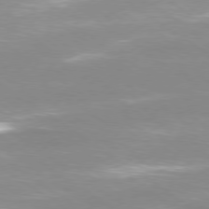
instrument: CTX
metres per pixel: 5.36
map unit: Ap
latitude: -79.7477
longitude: -66.5167
